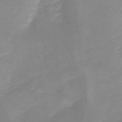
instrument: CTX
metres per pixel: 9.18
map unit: Nhe
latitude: -20.1605
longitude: 144.3873
